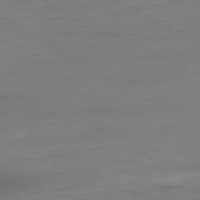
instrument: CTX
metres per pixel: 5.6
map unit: Ap
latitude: -80.5007
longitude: -82.1011
